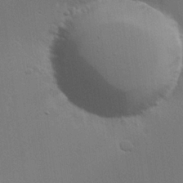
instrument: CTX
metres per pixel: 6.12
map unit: Hve
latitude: 22.8380
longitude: 146.0283
